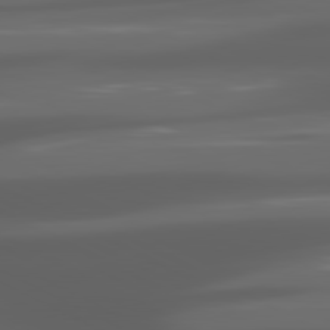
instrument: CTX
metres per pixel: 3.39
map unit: lApd
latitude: 80.7057
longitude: -140.6868
